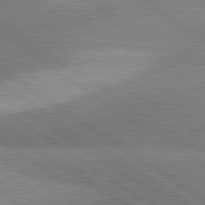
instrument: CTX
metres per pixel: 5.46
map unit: lApd
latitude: 81.3482
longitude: 140.3117
